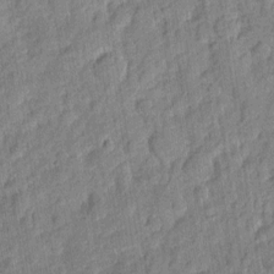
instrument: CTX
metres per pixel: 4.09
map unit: eHh
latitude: 7.0080
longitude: -75.7639
